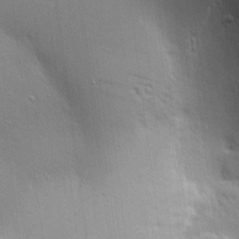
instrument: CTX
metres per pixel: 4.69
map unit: Aa
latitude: 18.3089
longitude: -141.8205
